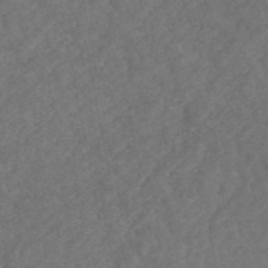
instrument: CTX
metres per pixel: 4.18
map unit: HNhu
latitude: -48.5763
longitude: 97.1998
